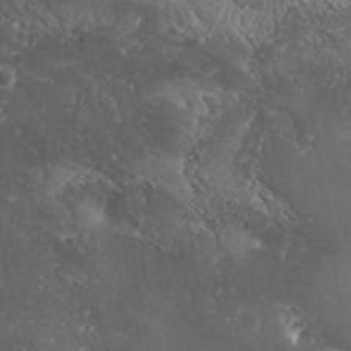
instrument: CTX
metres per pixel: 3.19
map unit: Aa
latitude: 34.1200
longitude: -134.9702
